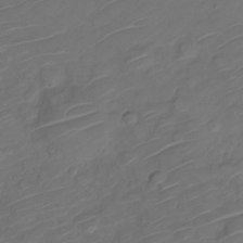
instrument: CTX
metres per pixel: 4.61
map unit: Nve
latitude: -20.4440
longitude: 105.8233
